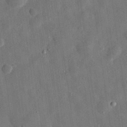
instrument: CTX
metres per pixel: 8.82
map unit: eHh
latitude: 31.6694
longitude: -75.3860
